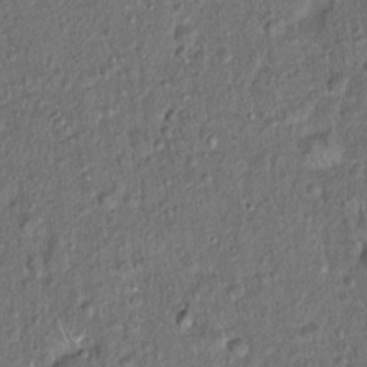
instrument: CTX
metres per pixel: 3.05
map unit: Hto
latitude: 15.6694
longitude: -40.9135
